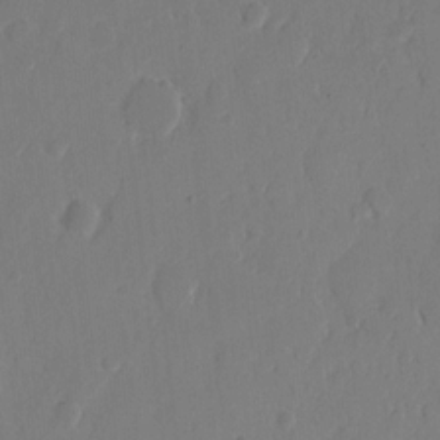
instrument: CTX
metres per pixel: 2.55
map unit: eHh
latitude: 10.0822
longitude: -67.9150
